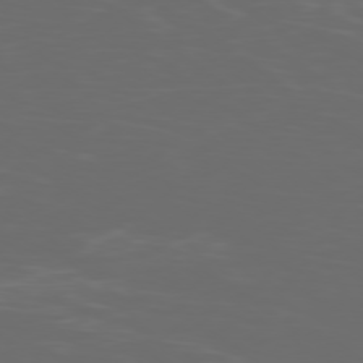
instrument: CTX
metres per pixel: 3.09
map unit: Ap
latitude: -79.1809
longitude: -103.2915
